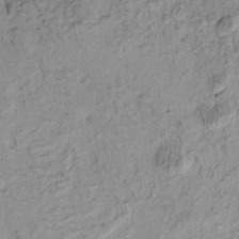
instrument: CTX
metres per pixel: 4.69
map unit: eHh
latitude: -0.7275
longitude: 16.9542
